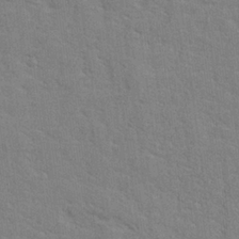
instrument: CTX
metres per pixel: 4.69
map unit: lHvf
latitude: 24.9513
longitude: 142.7085
